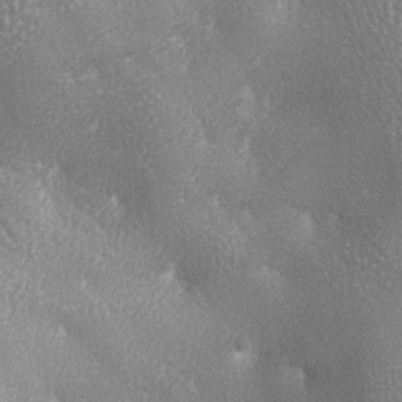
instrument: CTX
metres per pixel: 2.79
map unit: lAa
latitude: -7.3509
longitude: -124.9514
